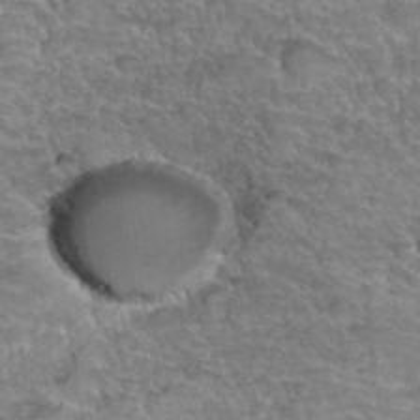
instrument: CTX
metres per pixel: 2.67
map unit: Hto
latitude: 35.8772
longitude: -45.2726
